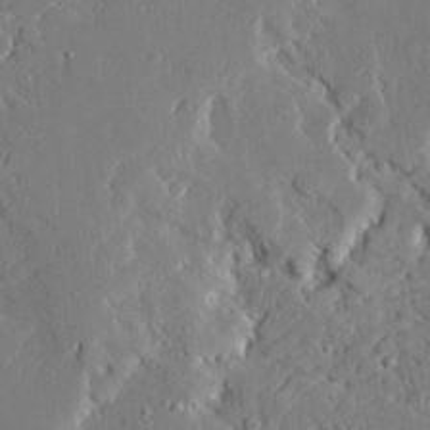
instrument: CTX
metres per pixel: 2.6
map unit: Ave
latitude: 22.8002
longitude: -129.1970
